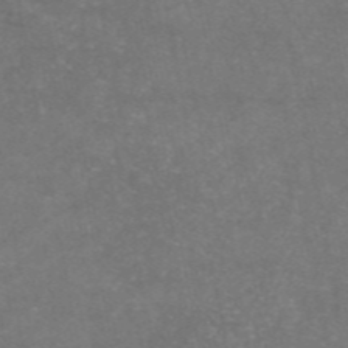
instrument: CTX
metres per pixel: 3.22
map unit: eAb
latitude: 47.0081
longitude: 120.4251
